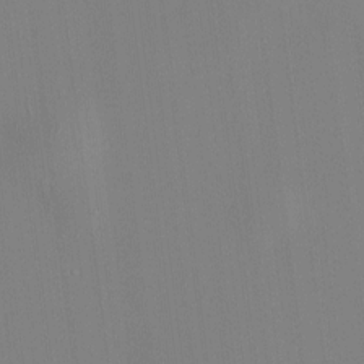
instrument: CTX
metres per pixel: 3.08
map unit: HNhu
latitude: 8.1200
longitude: 12.7652
